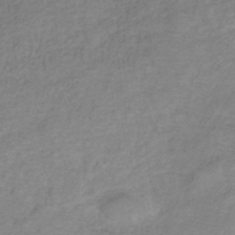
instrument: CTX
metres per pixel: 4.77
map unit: HNb
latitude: -34.1984
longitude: 55.7856
